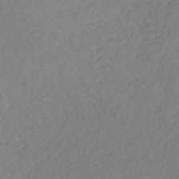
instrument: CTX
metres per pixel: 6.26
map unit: Nhe
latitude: -46.5762
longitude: -171.5560
